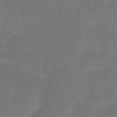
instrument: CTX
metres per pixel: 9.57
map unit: eHb
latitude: -47.1242
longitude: 81.7856
